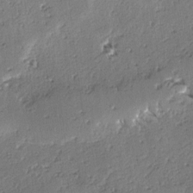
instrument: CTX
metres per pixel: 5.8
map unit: lAvf
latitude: -4.3117
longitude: -112.6868
